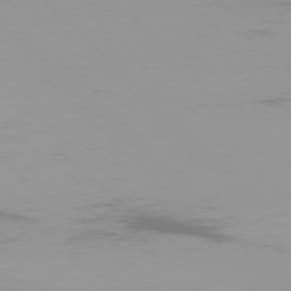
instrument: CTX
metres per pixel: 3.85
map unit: Ap
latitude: -77.3888
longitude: -72.4034
